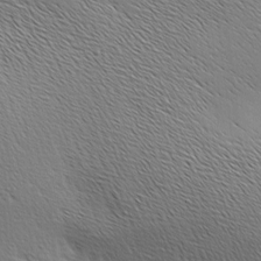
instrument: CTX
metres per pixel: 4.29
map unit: Ave
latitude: 0.8947
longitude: -114.8757
